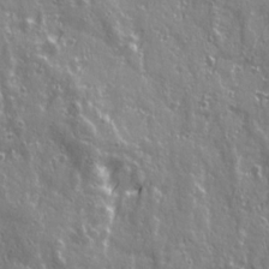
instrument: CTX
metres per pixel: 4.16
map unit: Ave
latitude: 21.5371
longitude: -132.9892
